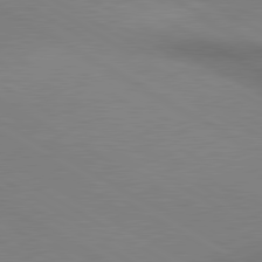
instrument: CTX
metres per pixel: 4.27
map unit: lApd
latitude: 80.4034
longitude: 163.9745
